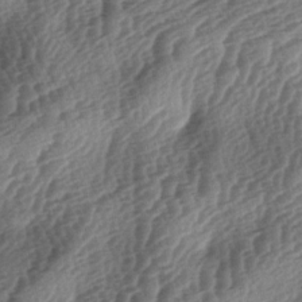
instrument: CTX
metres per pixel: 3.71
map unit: lAa
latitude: -3.8989
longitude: -126.8569
